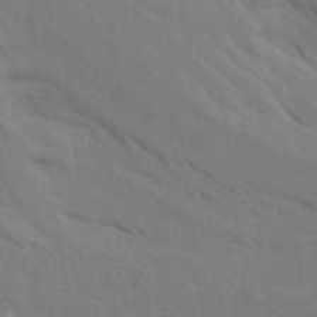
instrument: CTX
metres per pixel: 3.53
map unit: Htu
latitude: -7.1998
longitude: -69.1592
